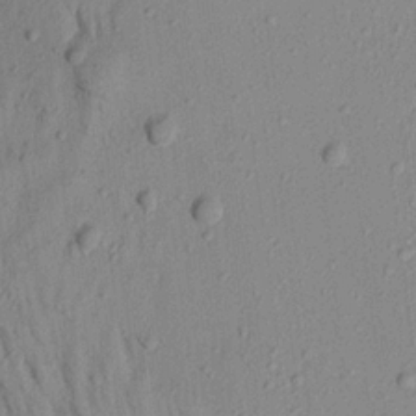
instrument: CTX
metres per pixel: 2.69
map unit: Aa
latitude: 19.0080
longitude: -147.3293
